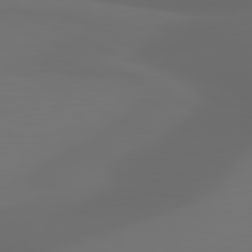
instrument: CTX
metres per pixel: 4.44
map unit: lApd
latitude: 81.1025
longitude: 123.8045
